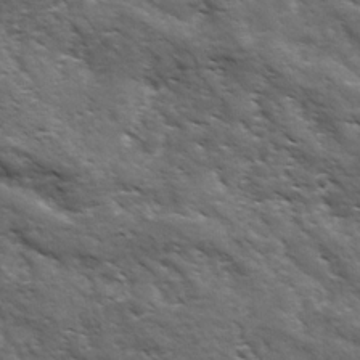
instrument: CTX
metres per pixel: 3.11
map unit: Ave
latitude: 17.7072
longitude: -132.3467
